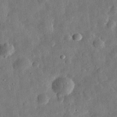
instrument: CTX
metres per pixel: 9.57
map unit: eHh
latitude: 32.0255
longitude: -74.8947
